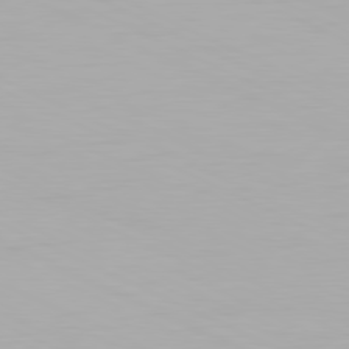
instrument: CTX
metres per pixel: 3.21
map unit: Hpe
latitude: -81.5021
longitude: 19.1998
